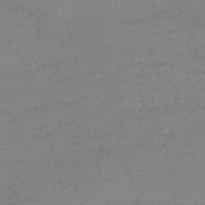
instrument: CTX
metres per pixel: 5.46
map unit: HNb
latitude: -53.9745
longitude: -37.2537
